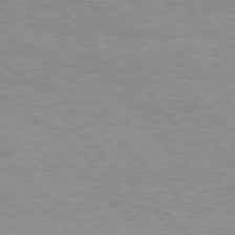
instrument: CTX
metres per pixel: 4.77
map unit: Hpe
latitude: 77.0458
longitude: -152.6302
